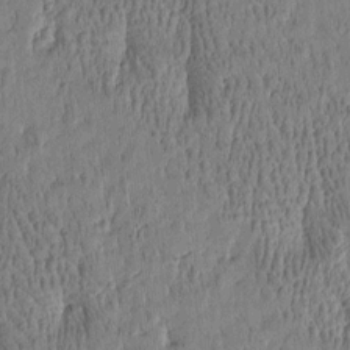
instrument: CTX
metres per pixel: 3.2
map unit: Htu
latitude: -4.6329
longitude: 175.3131
